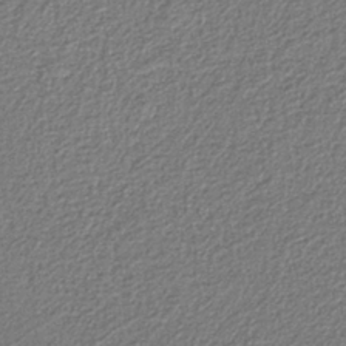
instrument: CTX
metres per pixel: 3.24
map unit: eAb
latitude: -37.9745
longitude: 52.4062
